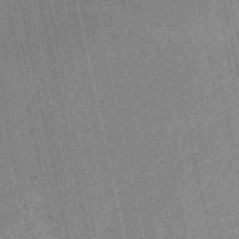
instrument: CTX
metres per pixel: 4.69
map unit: HNb
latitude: -53.3509
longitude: -38.2900
